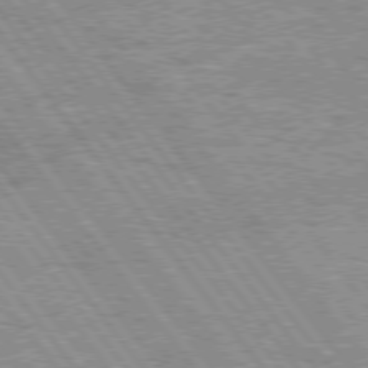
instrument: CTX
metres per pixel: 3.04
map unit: Hpe
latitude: 75.8017
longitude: -156.2333
